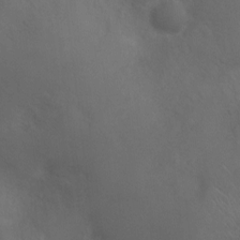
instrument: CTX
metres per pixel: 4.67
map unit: Ht
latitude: 1.4993
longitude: -22.1011
